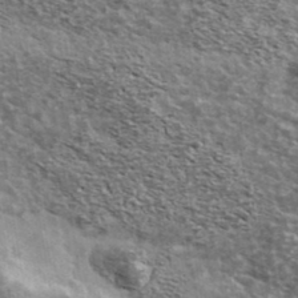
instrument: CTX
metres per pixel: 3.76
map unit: Ave
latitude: 39.3671
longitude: -108.1200
